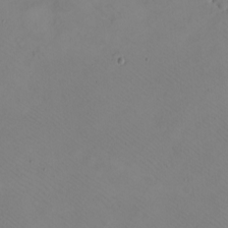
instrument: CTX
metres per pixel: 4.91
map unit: eHh
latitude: -8.4440
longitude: -69.4426
